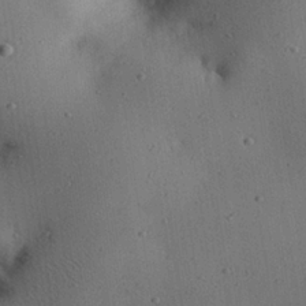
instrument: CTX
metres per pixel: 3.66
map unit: Nhu
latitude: 25.3859
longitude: -71.7827
